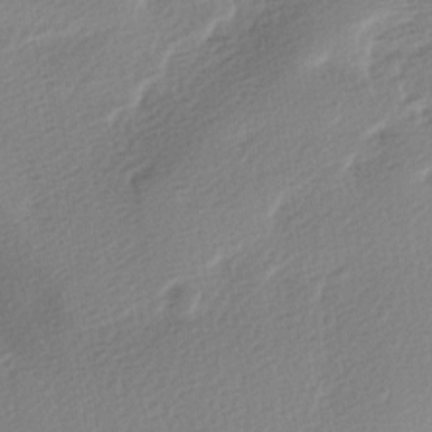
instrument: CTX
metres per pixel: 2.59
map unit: Ave
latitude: -6.5573
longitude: -123.5371
